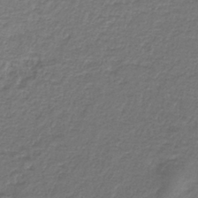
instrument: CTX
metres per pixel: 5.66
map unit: HNb
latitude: -37.4076
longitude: 50.7652
